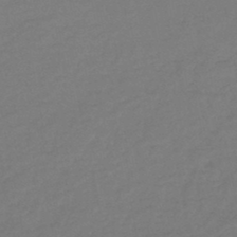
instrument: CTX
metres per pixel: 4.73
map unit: HNb
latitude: -46.7085
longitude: -35.2914
